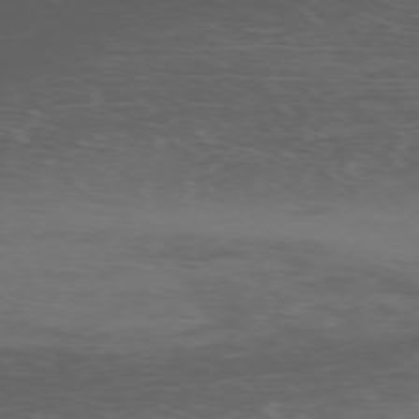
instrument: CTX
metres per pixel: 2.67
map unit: Ap
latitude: -76.2928
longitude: -67.5938
